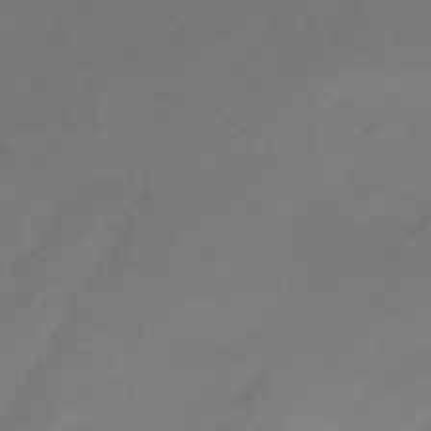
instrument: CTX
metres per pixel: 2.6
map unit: eHb
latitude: -41.3132
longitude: 84.4817
